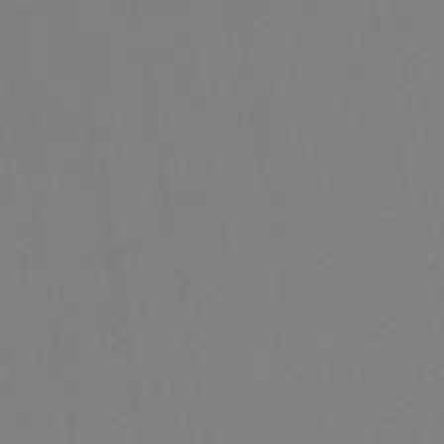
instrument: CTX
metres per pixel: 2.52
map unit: lHb
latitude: -46.5007
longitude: 73.2565
